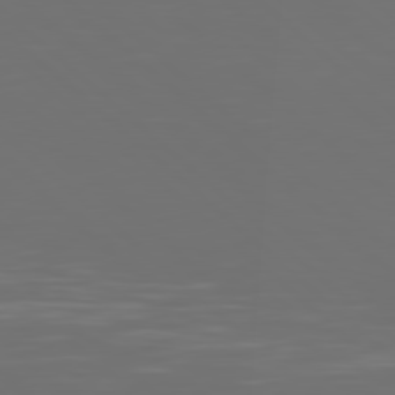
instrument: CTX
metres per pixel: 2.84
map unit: Hpe
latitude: 78.0255
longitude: -124.6679
